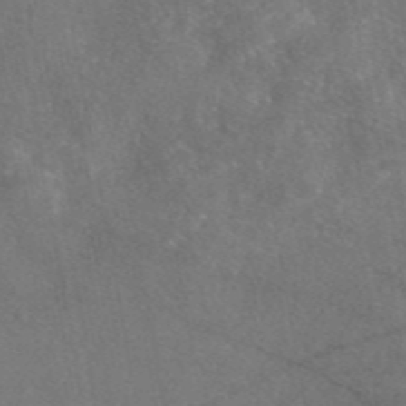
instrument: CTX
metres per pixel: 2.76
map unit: eAb
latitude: 47.2726
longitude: 110.7463
